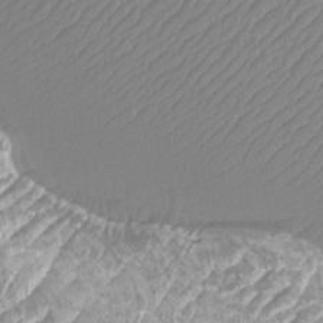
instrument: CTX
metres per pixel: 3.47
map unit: Htu
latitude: -10.2173
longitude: -73.6505
